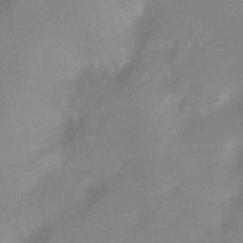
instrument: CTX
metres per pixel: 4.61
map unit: Ht
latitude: -11.5966
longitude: -45.8583
